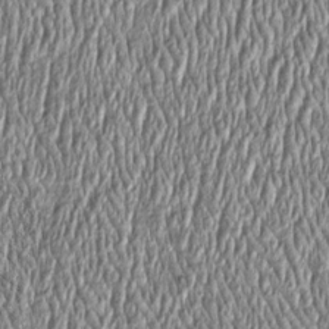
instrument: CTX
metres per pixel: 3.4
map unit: Htu
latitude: -4.2739
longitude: 158.8597
